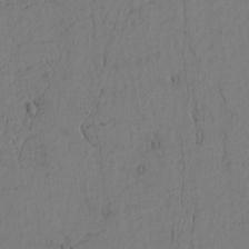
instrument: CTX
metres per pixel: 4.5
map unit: Htu
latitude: -3.3131
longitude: 170.1417
